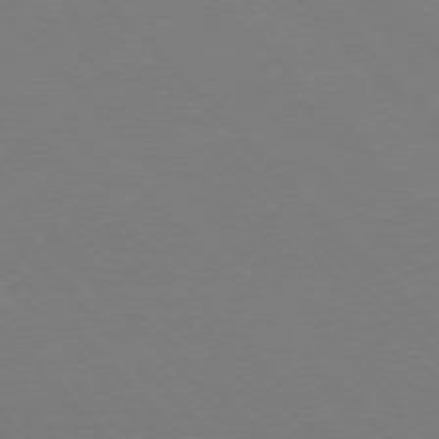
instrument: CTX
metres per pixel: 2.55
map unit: Ap
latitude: -76.5763
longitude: -85.8395
